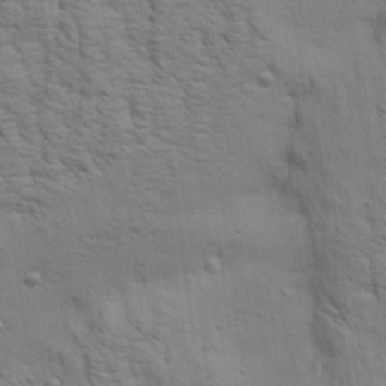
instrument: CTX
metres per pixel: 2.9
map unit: Aa
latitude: 21.3293
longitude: -142.1389
